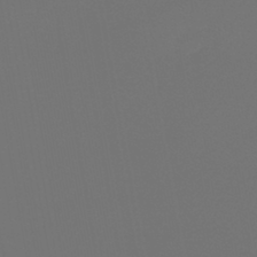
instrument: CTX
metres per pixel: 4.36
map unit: lHb
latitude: -43.5588
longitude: 63.9367
